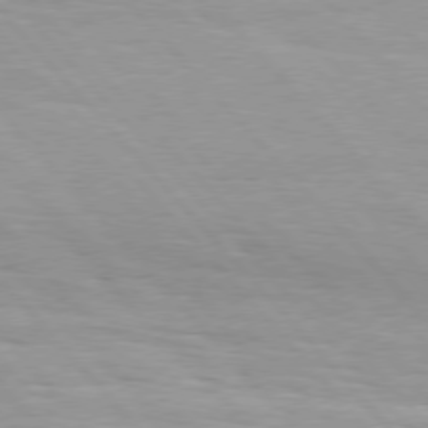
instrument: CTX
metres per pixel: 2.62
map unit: Hpe
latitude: 76.2333
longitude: -154.1389
